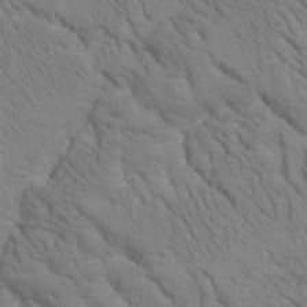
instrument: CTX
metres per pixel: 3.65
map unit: Htu
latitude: -0.9731
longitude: 174.0849
